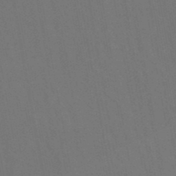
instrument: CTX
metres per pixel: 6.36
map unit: lHb
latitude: -47.9556
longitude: 73.4265
